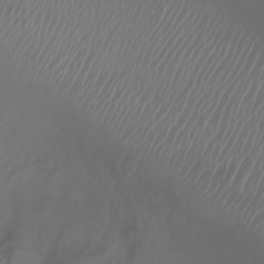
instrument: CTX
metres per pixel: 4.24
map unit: Ht
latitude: -1.4644
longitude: -18.7624
